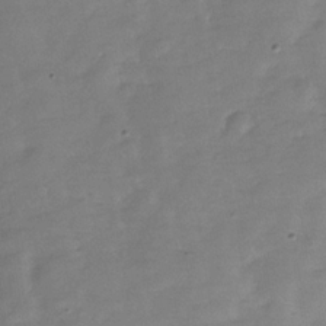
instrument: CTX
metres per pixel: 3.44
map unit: Hve
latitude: -31.4265
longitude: 92.3873
